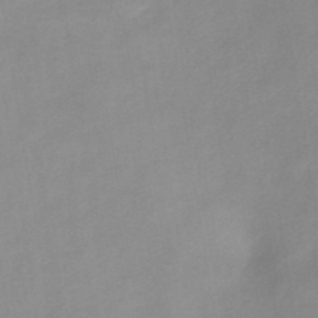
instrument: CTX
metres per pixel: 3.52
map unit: HNb
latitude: -45.1053
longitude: -39.2159
